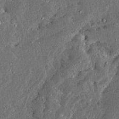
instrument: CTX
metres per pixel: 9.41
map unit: Ave
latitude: 13.7072
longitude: -137.2726
